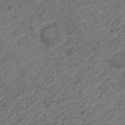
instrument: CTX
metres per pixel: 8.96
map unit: Nve
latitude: -19.3321
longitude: 107.1054
